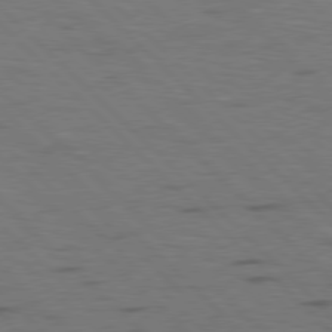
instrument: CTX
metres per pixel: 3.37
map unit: Hpe
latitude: 77.5182
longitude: -154.9136
